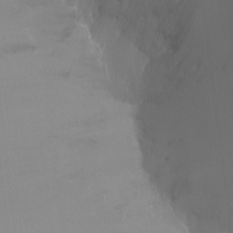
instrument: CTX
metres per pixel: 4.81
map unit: Ht
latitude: -12.4251
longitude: -44.8380
